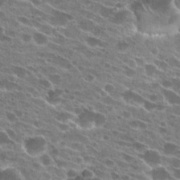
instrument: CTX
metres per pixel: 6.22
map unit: Hto
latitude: 24.5734
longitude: -41.8583
